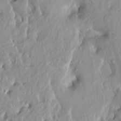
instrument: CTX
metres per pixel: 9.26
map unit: HNhu
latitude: 2.4601
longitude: 7.7477
